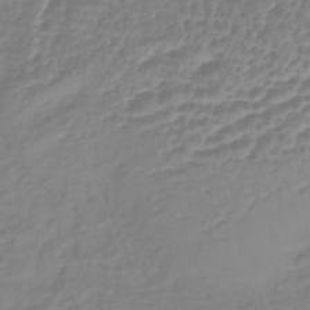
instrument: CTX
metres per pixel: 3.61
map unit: lHb
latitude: -41.1809
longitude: 76.7652
